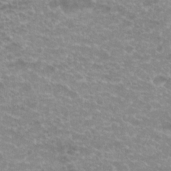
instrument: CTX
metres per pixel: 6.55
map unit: Hto
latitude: 20.1767
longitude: -36.9703
